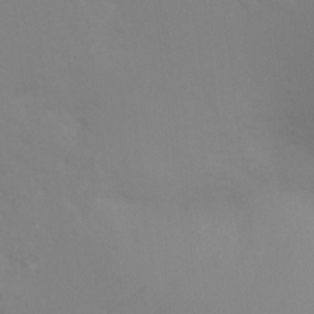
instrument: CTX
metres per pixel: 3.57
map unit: Ht
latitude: -9.8233
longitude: -34.9135
